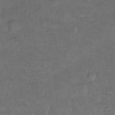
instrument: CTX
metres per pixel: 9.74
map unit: Hto
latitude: -7.5399
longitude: -36.1200
